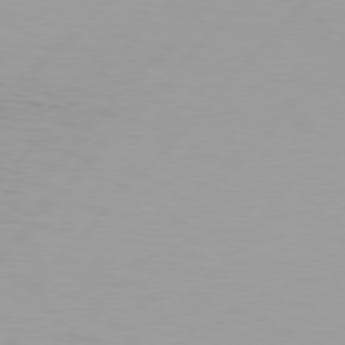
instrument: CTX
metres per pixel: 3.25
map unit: Hpe
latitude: 77.0269
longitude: -139.5749
